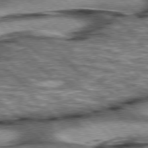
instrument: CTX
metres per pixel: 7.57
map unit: lApd
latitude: 76.3845
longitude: -50.2144
